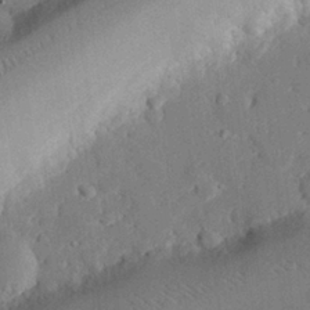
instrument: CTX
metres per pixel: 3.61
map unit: eHh
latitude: 27.7072
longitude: -80.5924
